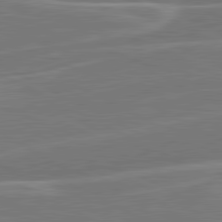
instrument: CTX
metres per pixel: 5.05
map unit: lApd
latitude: 81.0836
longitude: 128.4629
